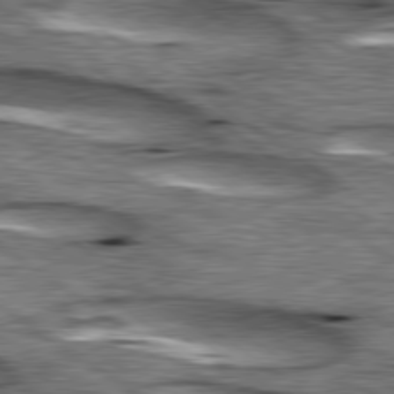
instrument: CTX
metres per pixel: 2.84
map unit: lApd
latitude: 79.8206
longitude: -48.7813
